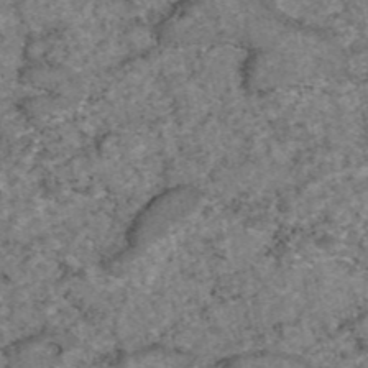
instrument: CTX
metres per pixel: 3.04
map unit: eAb
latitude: 46.8758
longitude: 118.3495
